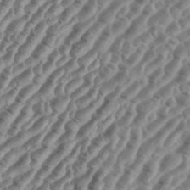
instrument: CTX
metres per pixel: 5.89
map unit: eHh
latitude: 36.6491
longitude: -135.4426
